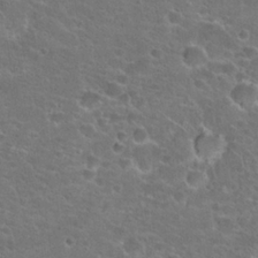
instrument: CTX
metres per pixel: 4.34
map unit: Hto
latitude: 23.1403
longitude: -44.2522
